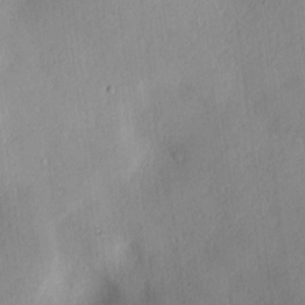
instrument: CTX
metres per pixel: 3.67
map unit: lAvf
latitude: 7.2537
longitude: 168.4629
